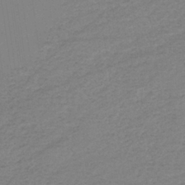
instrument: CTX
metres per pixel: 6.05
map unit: eHb
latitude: -37.4643
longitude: 75.4266
